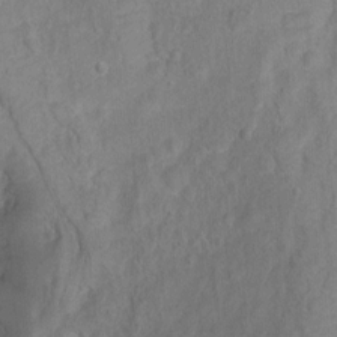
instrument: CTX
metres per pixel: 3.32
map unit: Ht
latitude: 2.4601
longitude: -34.7435
